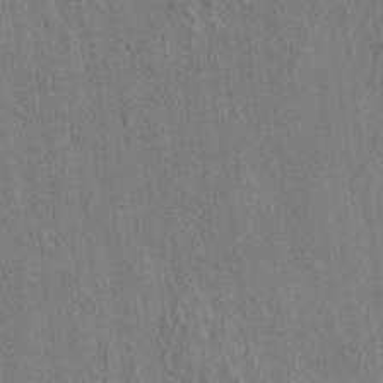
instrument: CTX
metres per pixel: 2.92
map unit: HNhu
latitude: 5.0647
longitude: -6.4790
